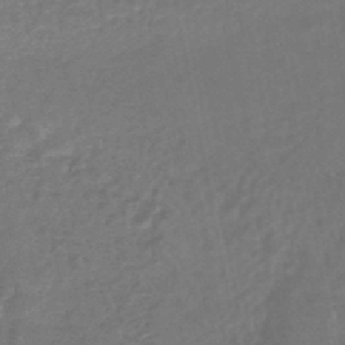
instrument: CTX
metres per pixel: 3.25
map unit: HNhu
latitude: -48.1795
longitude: 97.1053
